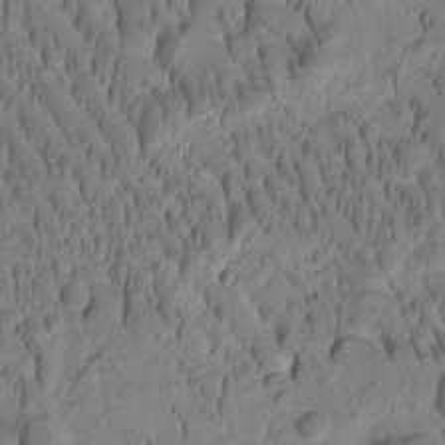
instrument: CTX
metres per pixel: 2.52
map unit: Htu
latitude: -2.1227
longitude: 171.8800
